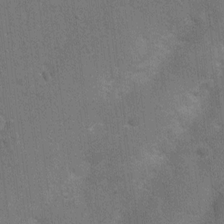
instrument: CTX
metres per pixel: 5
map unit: Nhu
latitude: 4.1389
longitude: -25.3292
